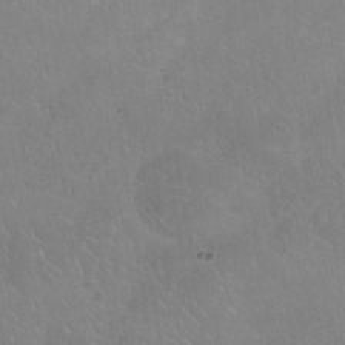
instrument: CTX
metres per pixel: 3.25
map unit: Nhu
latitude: 25.3292
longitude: -54.5357
